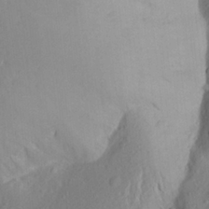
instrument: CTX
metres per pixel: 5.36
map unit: Aa
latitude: 25.9717
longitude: -147.2915
